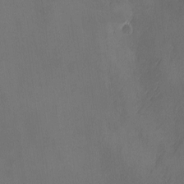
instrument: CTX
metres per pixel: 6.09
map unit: Ave
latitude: 2.1766
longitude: -112.5924
